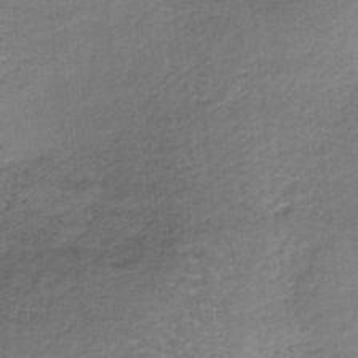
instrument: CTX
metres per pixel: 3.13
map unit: lHb
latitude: -36.0850
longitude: 60.5385
